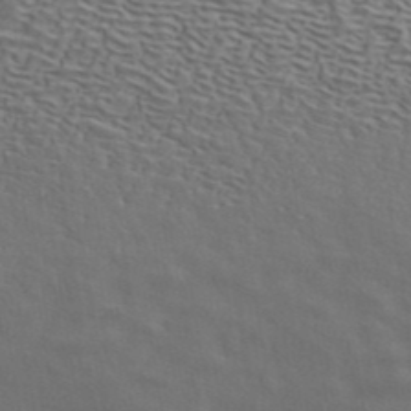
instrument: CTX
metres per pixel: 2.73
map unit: ANa
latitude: 42.2145
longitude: 50.0472
